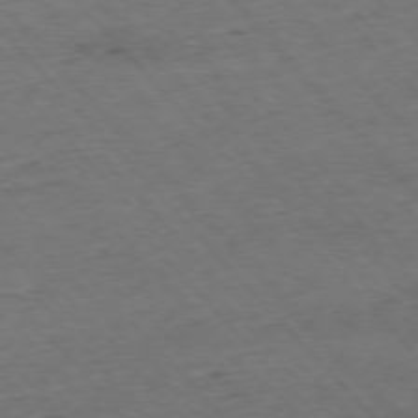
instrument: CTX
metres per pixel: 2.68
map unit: Ap
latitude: -76.2362
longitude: -87.7827
